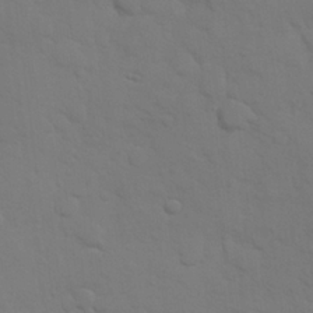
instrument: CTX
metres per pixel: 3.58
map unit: Hve
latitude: 25.7260
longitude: 148.3685
